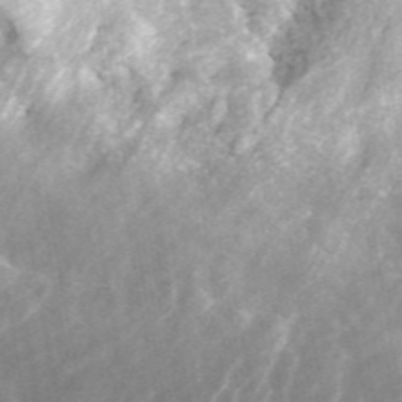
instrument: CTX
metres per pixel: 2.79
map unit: ANa
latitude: 45.6883
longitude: 29.5021
